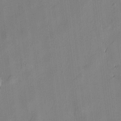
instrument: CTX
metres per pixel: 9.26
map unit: lAvf
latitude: 7.3104
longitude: 166.0094
